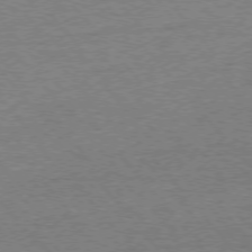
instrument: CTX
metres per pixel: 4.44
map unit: Ap
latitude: -76.6707
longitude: -96.4412
